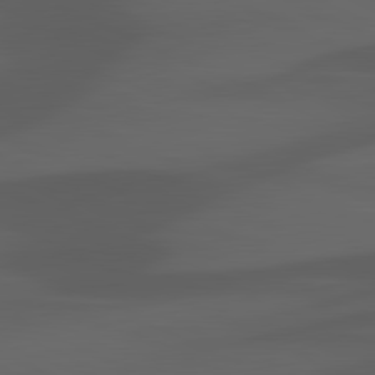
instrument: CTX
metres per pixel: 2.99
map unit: lApd
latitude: 81.5182
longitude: 123.3321
